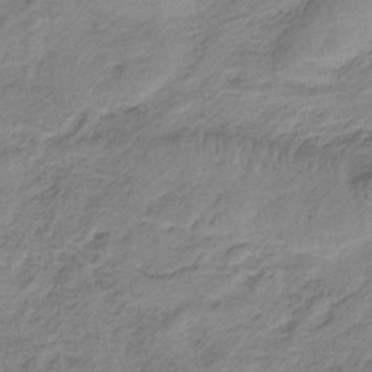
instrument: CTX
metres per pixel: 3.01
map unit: HNb
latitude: -34.2362
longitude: 58.6140
